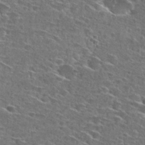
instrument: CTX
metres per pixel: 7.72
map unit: Hto
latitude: 27.6883
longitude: -47.1404
